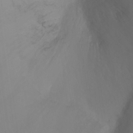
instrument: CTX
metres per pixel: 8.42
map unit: Ht
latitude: -0.5574
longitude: -32.6113
